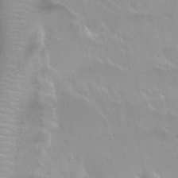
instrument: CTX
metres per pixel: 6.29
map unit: Nhu
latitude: 30.0255
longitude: -55.5182
